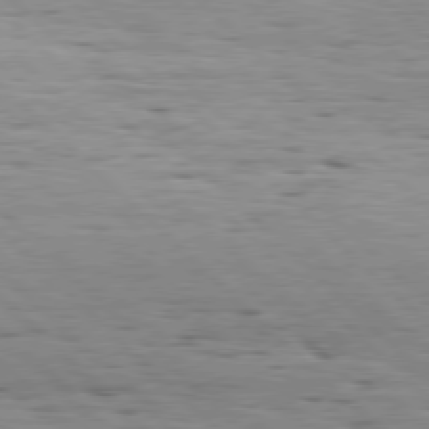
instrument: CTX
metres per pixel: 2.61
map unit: Hpe
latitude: 77.5560
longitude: -127.2915
